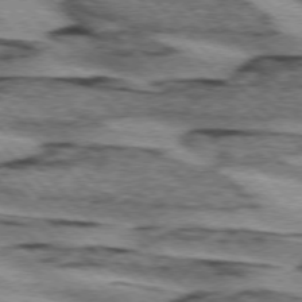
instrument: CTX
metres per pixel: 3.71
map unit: lApd
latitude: 75.2915
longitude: -78.8947
